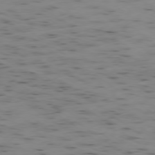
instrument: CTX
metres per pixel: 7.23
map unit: Ap
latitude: -79.1053
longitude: -72.6302
